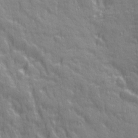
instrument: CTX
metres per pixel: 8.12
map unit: Ave
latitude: 20.2712
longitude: -133.8394
